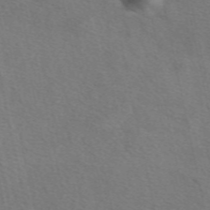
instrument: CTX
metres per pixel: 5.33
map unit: eAb
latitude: 50.9891
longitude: 110.7463
